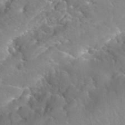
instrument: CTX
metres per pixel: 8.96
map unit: Hto
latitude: 35.2348
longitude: -48.6490
